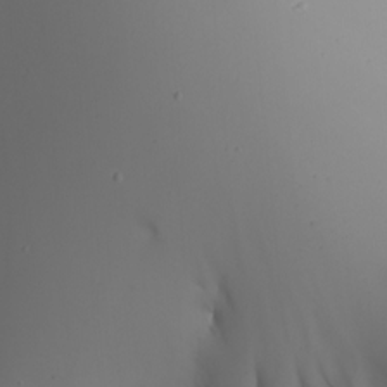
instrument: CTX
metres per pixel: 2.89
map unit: Nhu
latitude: -5.1053
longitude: -90.1578
